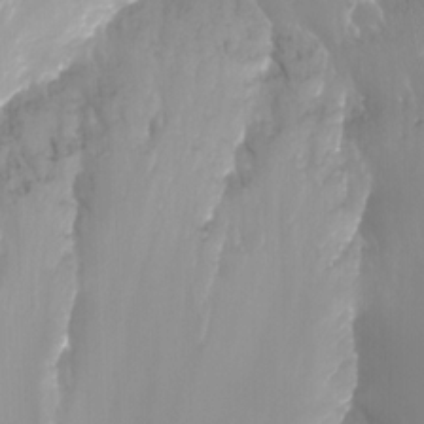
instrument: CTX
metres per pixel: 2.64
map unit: Nhu
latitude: -13.4077
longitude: -65.6127
